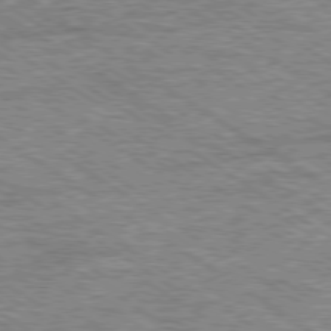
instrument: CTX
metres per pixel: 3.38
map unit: Ap
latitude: -79.9178
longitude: -78.8002
